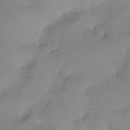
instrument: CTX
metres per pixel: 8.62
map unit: Htu
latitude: -13.7478
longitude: -46.0255
